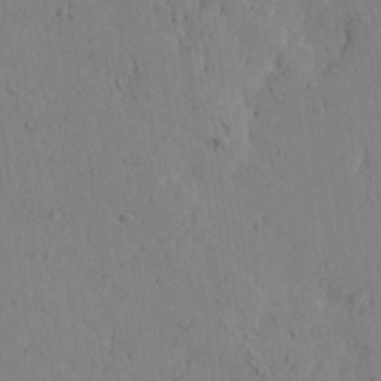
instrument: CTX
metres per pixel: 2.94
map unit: Aa
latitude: 21.8961
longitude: -139.5749
